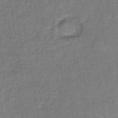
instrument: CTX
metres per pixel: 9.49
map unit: HNb
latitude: -38.4629
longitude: 50.5196
